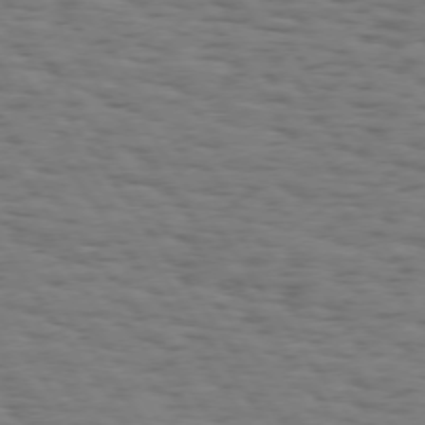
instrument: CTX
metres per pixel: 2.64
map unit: Hpe
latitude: 74.0255
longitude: -132.3656
